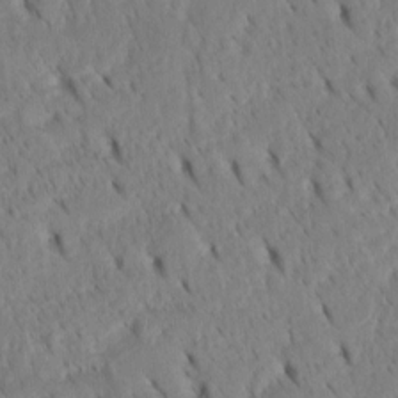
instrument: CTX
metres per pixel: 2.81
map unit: Htu
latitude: -3.1620
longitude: 152.1039
